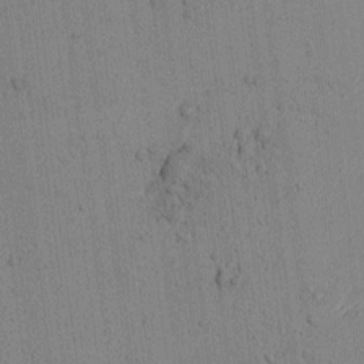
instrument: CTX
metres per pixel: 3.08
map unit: lAvf
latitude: 6.9703
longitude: 167.9745
